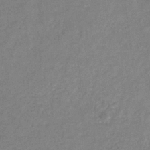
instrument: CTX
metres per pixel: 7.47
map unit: eHb
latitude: -32.5952
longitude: 74.6897
